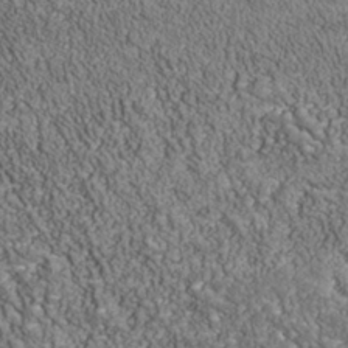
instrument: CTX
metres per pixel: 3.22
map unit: Nhu
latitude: -39.4266
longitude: -84.1200
